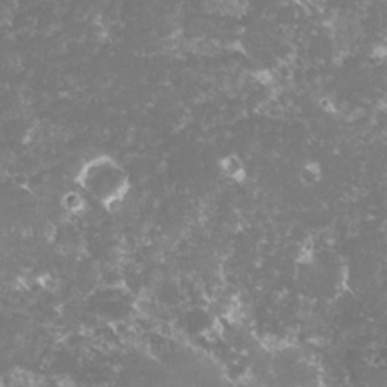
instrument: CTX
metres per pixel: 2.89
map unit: lHvf
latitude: -16.2740
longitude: -99.8205
